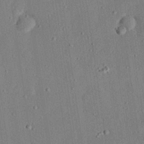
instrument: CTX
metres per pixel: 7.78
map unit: eHh
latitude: 27.8206
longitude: -82.5734
